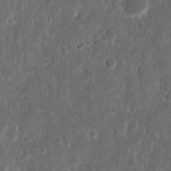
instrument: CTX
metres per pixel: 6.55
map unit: Nhu
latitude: 14.4601
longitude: -73.4994
